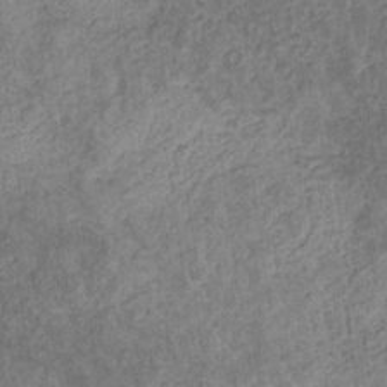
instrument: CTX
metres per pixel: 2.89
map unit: eHb
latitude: -31.2565
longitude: 72.1794
